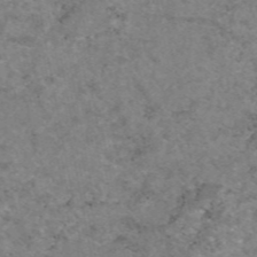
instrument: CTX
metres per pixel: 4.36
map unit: eAb
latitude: 47.7072
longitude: 113.1242
